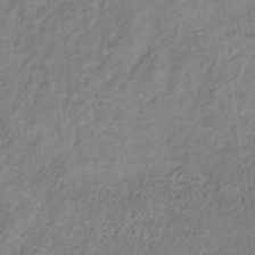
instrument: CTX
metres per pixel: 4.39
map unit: HNb
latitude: -32.5763
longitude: 59.7099
